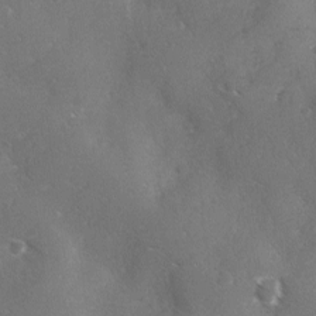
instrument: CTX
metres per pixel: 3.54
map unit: Ave
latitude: -0.1795
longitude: -112.0633
